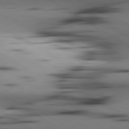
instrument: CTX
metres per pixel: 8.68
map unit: lApd
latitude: 80.4034
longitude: 160.9920
